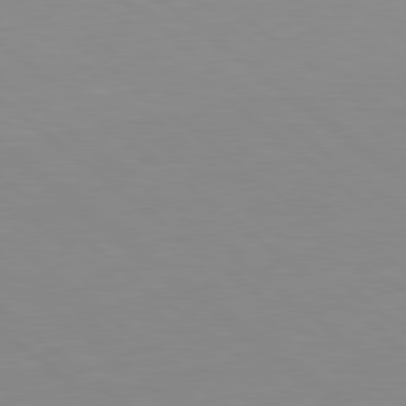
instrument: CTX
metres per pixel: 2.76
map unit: lApd
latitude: 79.0081
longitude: -176.6112
